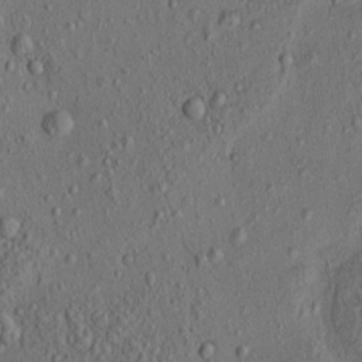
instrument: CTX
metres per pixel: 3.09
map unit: eHh
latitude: -0.8786
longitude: 18.7463
